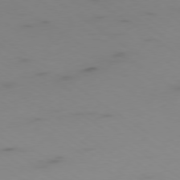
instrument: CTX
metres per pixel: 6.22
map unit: Ap
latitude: -79.6910
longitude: -58.3845
